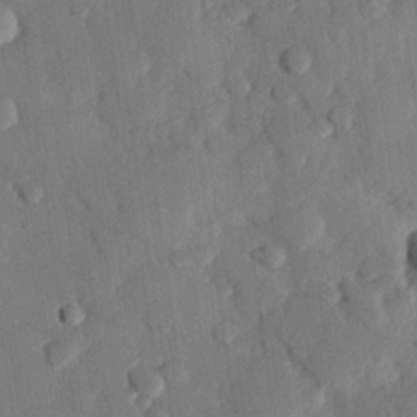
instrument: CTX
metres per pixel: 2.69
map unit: eHh
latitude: 26.4979
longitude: -81.4615
